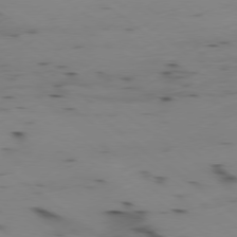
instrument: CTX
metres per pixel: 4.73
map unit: Ap
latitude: -78.8030
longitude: -73.4616
